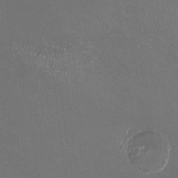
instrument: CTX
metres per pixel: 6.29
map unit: HNhu
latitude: 0.0822
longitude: -2.4223
